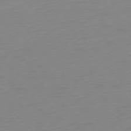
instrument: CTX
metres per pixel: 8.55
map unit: Ap
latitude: -77.8422
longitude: -67.6505
